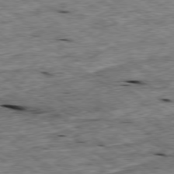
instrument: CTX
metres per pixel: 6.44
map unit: Ap
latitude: -79.2187
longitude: -87.6694
